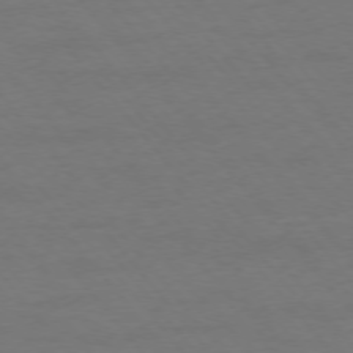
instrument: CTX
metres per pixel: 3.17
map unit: Ap
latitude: -76.3117
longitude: -88.7436
